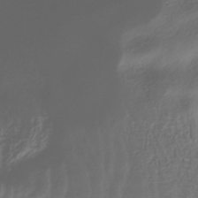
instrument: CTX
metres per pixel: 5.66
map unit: ANa
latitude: -38.9920
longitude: 96.4629
